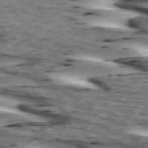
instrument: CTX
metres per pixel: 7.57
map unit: lApd
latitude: 73.4805
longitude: -54.7246
